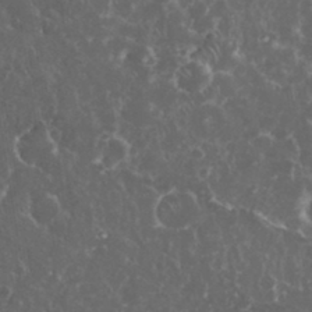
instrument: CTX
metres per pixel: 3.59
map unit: eHh
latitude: 33.8016
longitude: -62.2523
